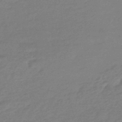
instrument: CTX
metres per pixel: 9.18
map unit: eHb
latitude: -45.8422
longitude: 89.5021
